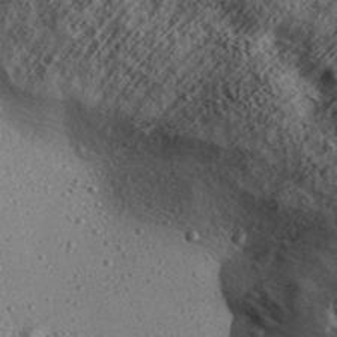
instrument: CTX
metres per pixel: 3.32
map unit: Aa
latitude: 32.4790
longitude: -134.6868
